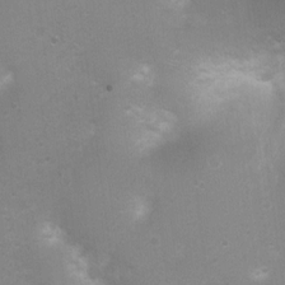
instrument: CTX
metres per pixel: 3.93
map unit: Nhu
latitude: 3.6694
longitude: -26.0444
